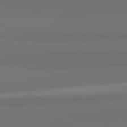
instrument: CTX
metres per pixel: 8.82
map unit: lApd
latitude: 82.5734
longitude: 159.0297
